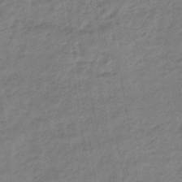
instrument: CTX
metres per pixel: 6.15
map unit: eHb
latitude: -46.1417
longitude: 88.0661
